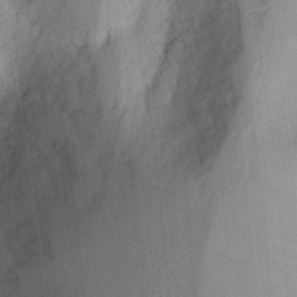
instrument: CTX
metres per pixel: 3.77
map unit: Ht
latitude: 9.3482
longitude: -74.7813
